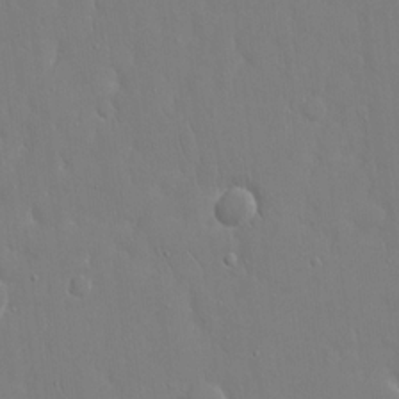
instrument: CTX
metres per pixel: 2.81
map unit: eHh
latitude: 15.3482
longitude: -71.4426
